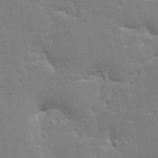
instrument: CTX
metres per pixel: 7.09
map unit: HNhu
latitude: 4.0444
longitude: 3.8422
